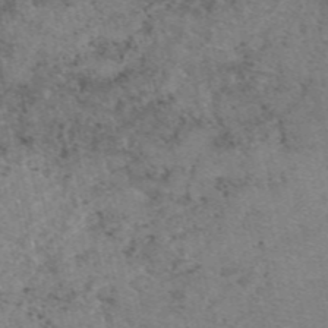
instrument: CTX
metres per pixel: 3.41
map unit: eAb
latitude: 48.6302
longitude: 105.3509
